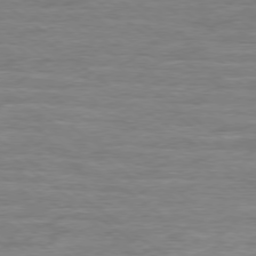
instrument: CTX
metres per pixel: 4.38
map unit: Ap
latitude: -78.8975
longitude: -101.8961
